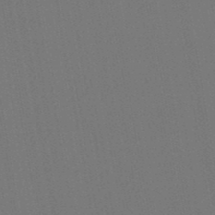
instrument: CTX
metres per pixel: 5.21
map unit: lHb
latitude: -47.0864
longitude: 73.1053
